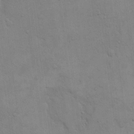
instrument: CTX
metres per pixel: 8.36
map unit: eHh
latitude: 16.7435
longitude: -66.3467
